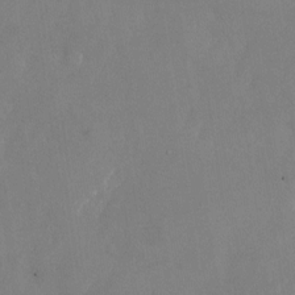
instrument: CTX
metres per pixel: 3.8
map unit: Nhu
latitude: -24.3873
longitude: -70.3845
